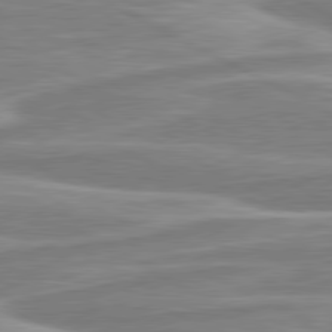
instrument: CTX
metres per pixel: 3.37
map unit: lApd
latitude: 80.6868
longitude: -174.4034
